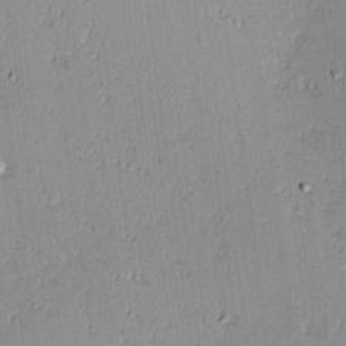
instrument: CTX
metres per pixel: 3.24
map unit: Hve
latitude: 13.5749
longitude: -90.5168
